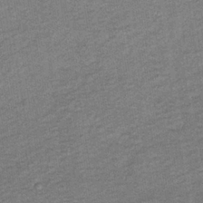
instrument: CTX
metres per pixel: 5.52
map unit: lHb
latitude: -34.8975
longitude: 68.6329
